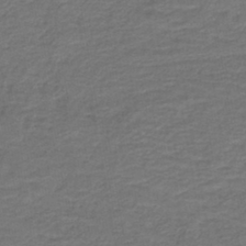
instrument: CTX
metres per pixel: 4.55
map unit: lHb
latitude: -41.8611
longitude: 53.6532
